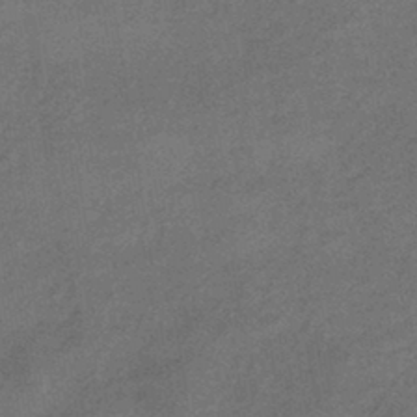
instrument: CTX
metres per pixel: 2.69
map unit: HNhu
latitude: -42.1794
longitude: 90.3684
